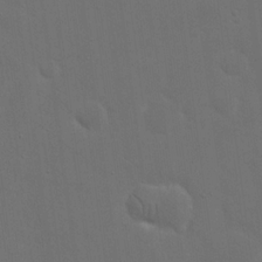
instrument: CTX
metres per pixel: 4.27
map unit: eHh
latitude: 19.2915
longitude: -66.2333
